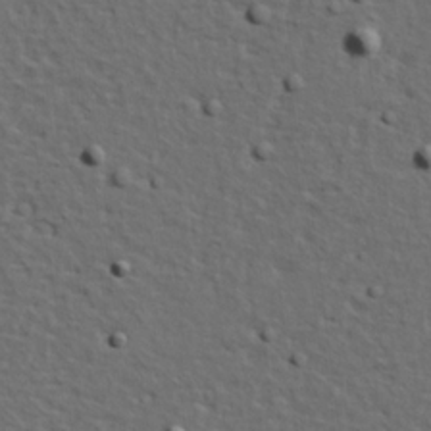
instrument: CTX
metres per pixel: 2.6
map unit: Hve
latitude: 23.9717
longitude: -97.2159
